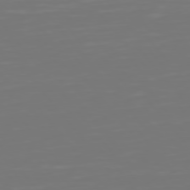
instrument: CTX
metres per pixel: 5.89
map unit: Hpe
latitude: 75.6316
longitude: -124.1200
